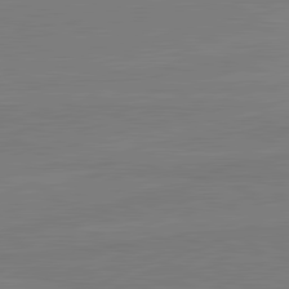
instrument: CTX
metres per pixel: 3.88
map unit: lApd
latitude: 82.0255
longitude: 164.1795
